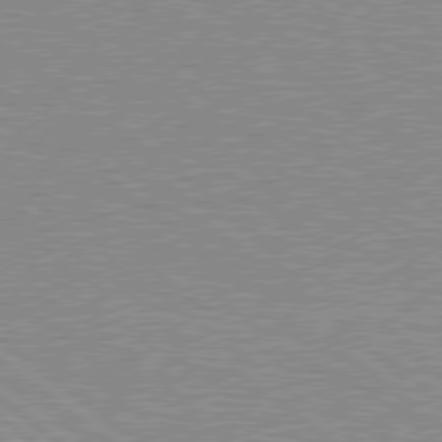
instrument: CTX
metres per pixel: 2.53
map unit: Hpe
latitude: 78.5168
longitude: -144.5734
